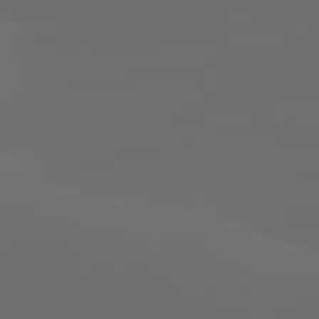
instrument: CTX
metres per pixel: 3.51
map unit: lApd
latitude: 80.1389
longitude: -91.3671
